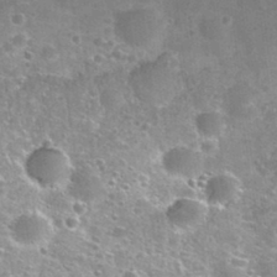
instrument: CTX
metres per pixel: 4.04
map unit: Nhu
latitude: 31.7639
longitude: -53.5182
